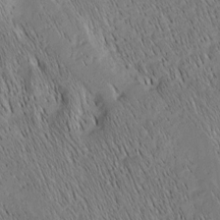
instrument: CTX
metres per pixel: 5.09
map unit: Nhu
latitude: -7.4076
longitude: -152.2334
